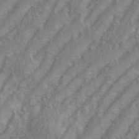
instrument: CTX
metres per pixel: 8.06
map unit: eHh
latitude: 35.2726
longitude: -133.7261
